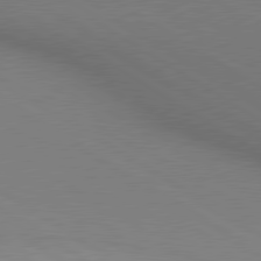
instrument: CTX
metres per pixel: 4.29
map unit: lApd
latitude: 80.1956
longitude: 129.1242
